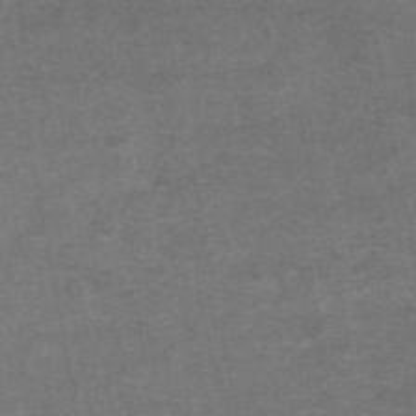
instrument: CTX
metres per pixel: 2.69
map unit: eAb
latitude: 47.8962
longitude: 104.4440
